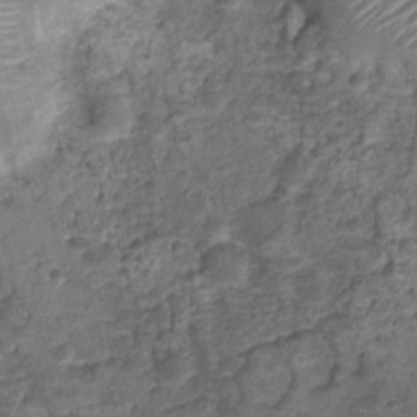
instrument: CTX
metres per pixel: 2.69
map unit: Nhu
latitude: 2.3467
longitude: -16.0255
